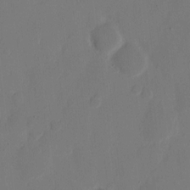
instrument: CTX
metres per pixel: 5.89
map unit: eHh
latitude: 9.5182
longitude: -67.8016
